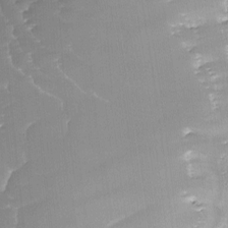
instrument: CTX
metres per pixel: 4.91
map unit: Ave
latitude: -9.7100
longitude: -122.6490
